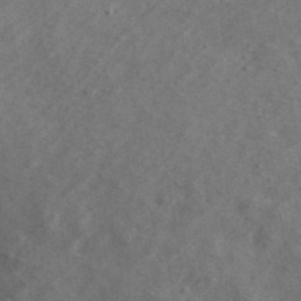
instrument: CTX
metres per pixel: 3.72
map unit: ANa
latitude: 40.5356
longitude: 17.6722
